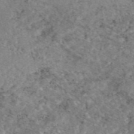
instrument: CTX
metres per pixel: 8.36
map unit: eAb
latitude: 48.4412
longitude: 112.4818
